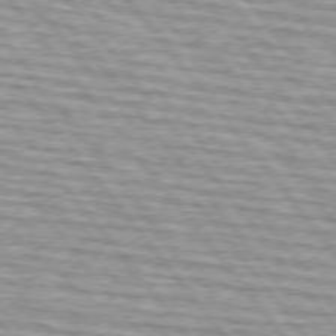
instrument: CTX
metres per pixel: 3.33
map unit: lApd
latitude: 74.8191
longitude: -76.3656
